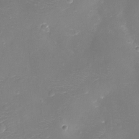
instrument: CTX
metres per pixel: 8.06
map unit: Ht
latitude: -11.3888
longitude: -23.1214
